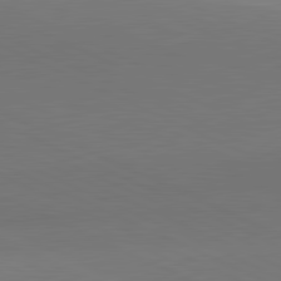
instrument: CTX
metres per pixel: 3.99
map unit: lApd
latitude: 81.7072
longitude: 145.2187
